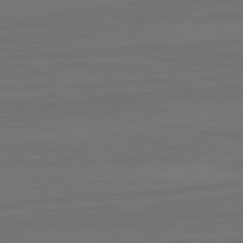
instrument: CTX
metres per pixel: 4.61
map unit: lApd
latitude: 82.4601
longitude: -179.8206
